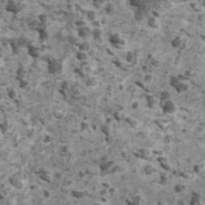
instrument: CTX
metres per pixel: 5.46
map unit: HNhu
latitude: 1.5749
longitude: 4.9541
